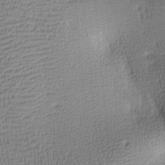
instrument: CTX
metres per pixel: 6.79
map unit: lAa
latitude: -8.9353
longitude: -124.7624
